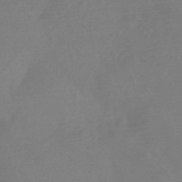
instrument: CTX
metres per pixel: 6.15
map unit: HNhu
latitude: -45.7478
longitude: 91.6533
